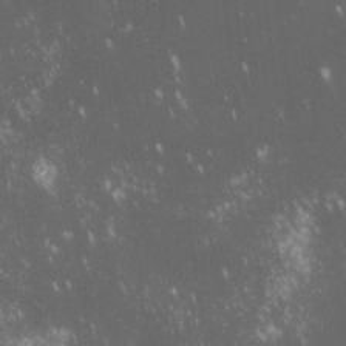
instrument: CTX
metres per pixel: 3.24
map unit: lHvf
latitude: -13.7289
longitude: -103.8016
